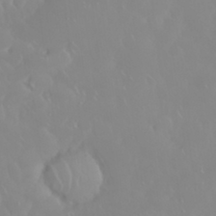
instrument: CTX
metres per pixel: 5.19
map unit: Nhu
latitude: 30.5924
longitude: -59.0836
